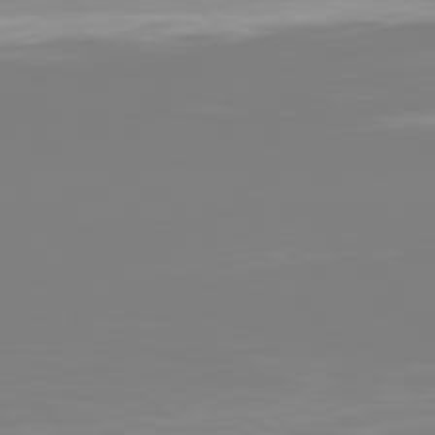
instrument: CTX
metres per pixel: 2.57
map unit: Hpe
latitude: 77.7827
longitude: -134.6112
